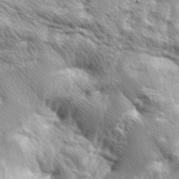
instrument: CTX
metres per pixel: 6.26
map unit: lAa
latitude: -4.0850
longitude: -125.8394
